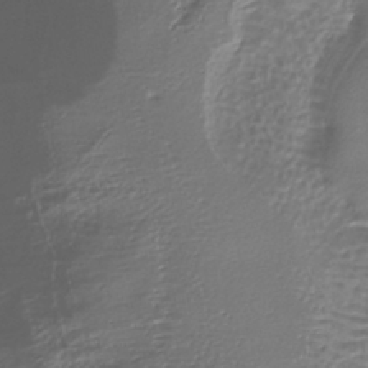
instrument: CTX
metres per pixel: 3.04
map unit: eHh
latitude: -39.5966
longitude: -26.1011
